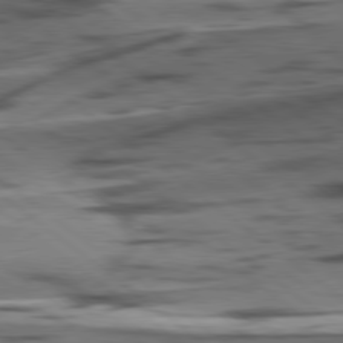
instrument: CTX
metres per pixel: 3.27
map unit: lApd
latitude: 78.9136
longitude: -50.4979
